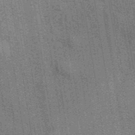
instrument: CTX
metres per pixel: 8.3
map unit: eAb
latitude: 40.5545
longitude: 107.0298
